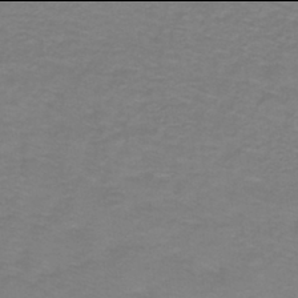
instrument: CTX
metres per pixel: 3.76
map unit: lHb
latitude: -42.0094
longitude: 56.5196
